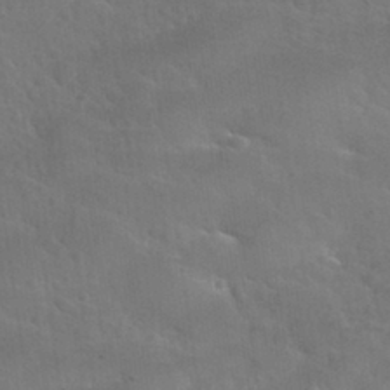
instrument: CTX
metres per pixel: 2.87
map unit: Nhu
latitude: 30.8947
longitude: -53.7072
